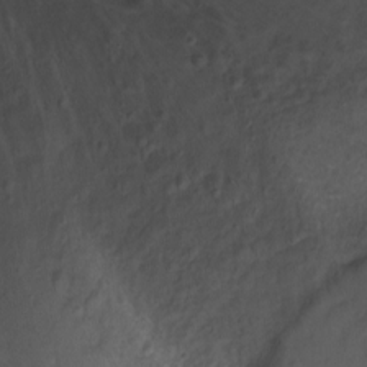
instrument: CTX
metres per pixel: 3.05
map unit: Hto
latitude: -3.1620
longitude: -35.5182
